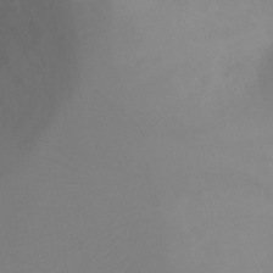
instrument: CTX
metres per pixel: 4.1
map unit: Ht
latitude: -4.7652
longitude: -27.3482
